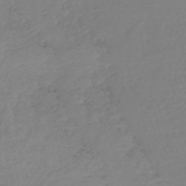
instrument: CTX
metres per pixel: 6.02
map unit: HNb
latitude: -45.9745
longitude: -35.3103
